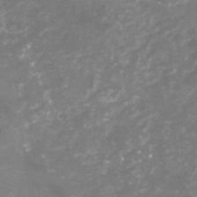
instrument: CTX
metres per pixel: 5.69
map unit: Nhu
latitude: -23.0676
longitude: -56.8757
